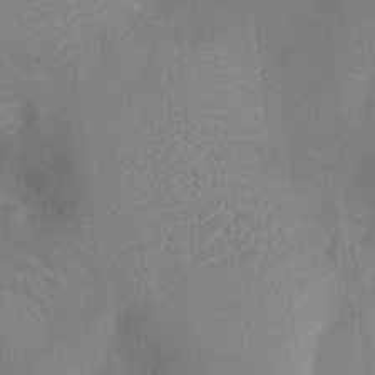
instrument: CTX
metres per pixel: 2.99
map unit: Ht
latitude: -9.2187
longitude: -22.0255
